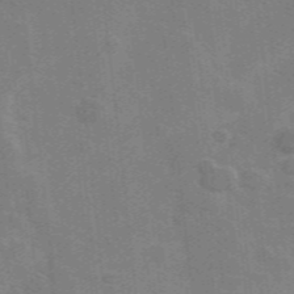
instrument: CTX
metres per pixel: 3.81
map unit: lHvf
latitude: 36.3279
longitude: -90.8191
